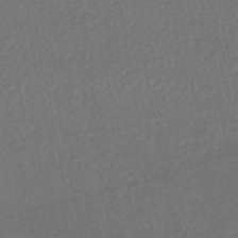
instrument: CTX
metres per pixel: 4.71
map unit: HNhu
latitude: -48.8975
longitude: 102.5763
